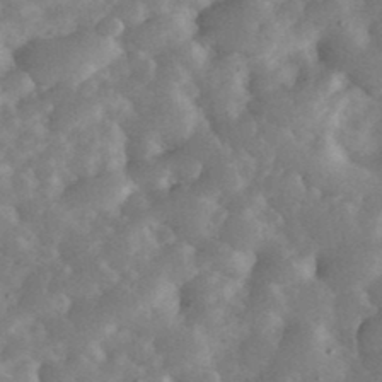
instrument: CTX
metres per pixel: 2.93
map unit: eHh
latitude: 35.7071
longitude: -68.1956
